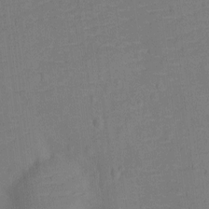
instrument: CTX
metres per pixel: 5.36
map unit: Ht
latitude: -10.1795
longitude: -23.5938
